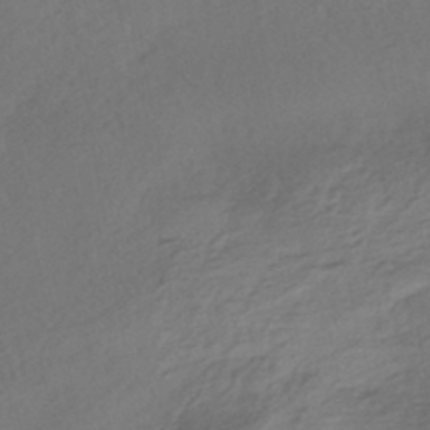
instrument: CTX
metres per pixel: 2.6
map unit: HNhu
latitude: -42.5573
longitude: 104.6518
